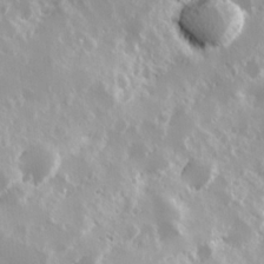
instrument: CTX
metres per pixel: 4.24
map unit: Hve
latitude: 24.1955
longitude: 146.0850
